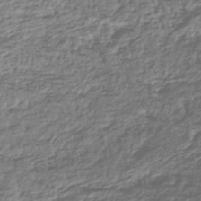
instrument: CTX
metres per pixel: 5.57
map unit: lHb
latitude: -43.5399
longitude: 70.9920
